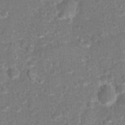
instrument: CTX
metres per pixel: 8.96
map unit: Hto
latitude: 17.0081
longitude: -42.3278
